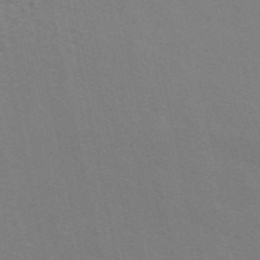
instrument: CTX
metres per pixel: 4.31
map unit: ANa
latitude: 49.5560
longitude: -75.4049
